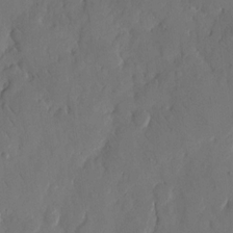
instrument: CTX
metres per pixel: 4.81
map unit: eHh
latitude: 11.9717
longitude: -68.0255
